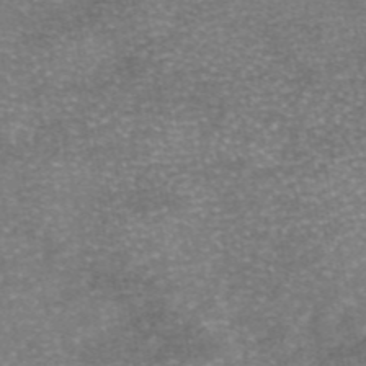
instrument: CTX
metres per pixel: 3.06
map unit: eAb
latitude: 46.0255
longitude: 104.4251
